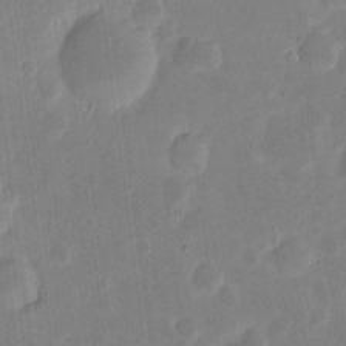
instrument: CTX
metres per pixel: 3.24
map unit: eHh
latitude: 6.4412
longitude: -70.2144
